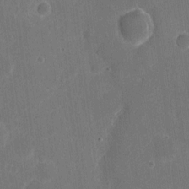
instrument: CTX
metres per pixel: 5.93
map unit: eHh
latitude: 5.4237
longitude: -66.9513
